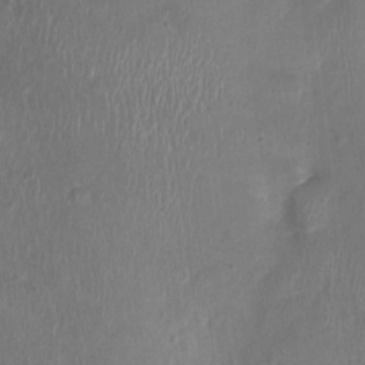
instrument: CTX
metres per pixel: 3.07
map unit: Nhu
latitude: 0.9513
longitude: -15.0648
